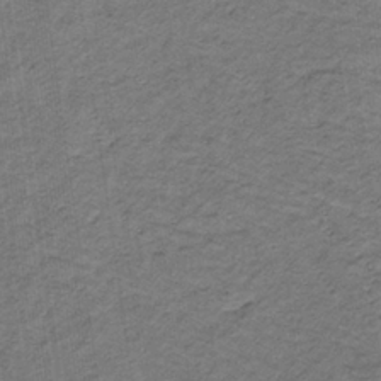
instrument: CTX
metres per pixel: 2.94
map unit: lHb
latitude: -32.0850
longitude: 65.0487
